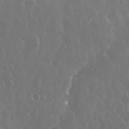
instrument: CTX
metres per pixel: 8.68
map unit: eHh
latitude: 35.1592
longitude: -59.1214
